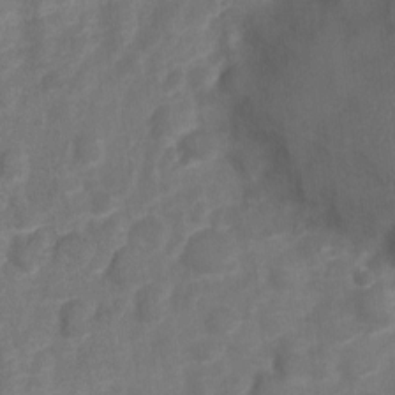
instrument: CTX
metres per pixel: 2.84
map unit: Nve
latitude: -19.8611
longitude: 107.7667
